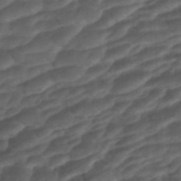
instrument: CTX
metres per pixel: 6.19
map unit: ANa
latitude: -44.9731
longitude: 105.1620
